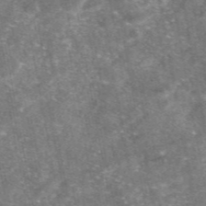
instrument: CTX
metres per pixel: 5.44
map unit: eAb
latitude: 47.0459
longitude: 120.9541
